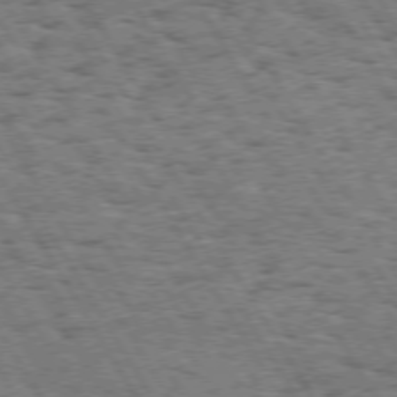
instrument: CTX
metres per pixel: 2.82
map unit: Hpe
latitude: 73.4994
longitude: -139.5749
